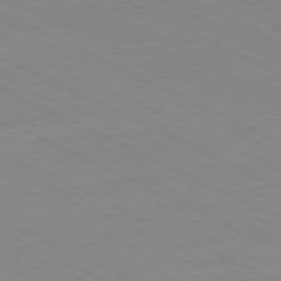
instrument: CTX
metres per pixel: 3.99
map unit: Ap
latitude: -80.8219
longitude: -93.9528
